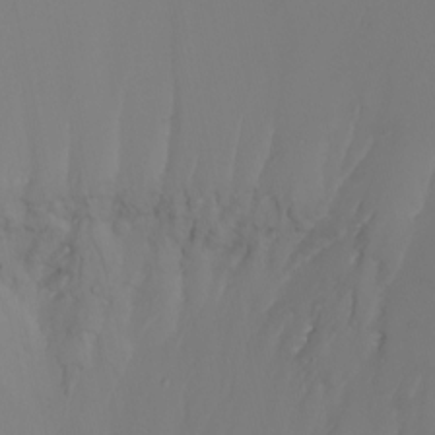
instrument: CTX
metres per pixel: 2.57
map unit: Nhu
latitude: -8.1984
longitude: -81.3482
